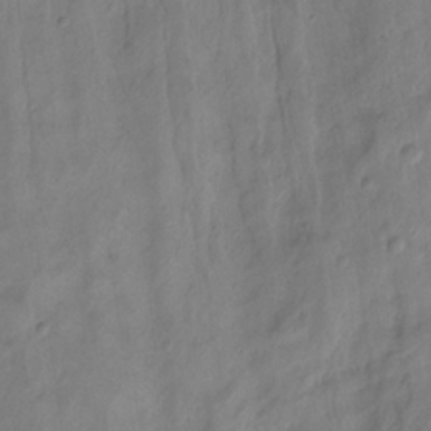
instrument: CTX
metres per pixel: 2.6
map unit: Hto
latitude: -8.4629
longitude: -44.5168
